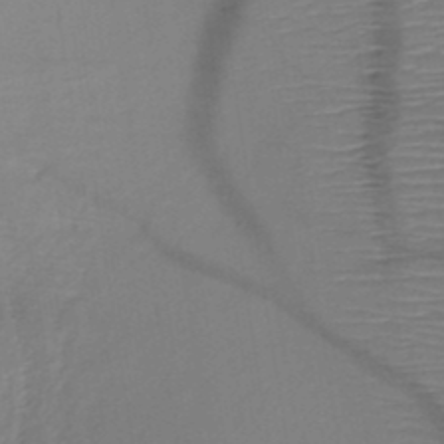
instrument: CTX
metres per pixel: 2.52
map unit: HNb
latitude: -48.6141
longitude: -45.0269
